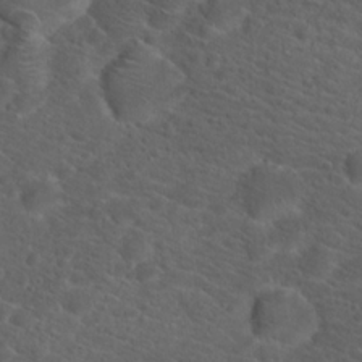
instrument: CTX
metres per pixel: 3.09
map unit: Hto
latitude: 19.8394
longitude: -39.4615
